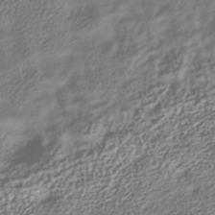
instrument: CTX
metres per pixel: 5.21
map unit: HNhu
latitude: -40.4440
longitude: 101.7666
